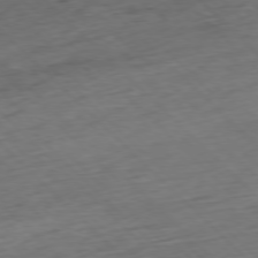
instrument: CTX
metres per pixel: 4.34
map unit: Hpe
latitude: -77.6344
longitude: 13.0487
